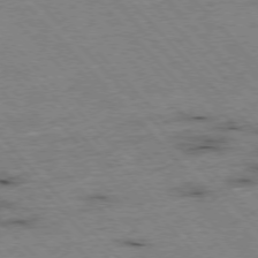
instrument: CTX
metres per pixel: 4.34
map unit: Hpe
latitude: -76.5385
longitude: -16.0633
